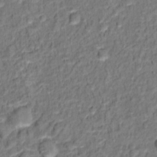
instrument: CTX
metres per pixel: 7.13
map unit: Hto
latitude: 12.7058
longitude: -38.1578
